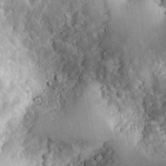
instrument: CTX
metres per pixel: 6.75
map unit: Ht
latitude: 7.7261
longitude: -75.6316
